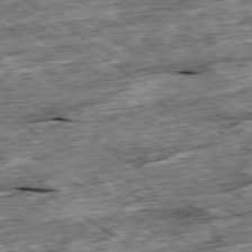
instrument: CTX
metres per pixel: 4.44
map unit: Ap
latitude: -79.6533
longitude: -85.2537
